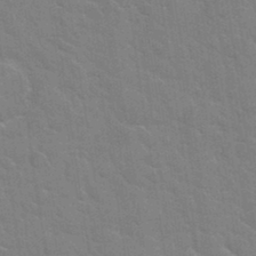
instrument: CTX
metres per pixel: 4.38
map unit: Hto
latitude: 34.7624
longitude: -51.7827
